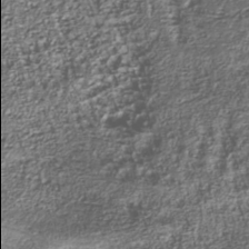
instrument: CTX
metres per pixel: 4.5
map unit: Nhu
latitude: -40.4629
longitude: -85.9906
